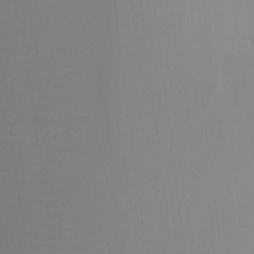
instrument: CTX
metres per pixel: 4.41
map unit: Ht
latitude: -8.2361
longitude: -32.3467
